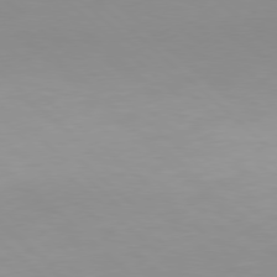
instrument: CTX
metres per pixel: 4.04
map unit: Hpe
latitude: 77.6505
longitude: -165.4804
